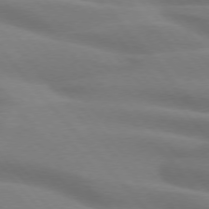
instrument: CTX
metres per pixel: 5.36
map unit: lApd
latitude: 74.9892
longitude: -60.5734
